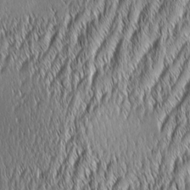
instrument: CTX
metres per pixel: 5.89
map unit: Aa
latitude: 6.7057
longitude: -130.2523
